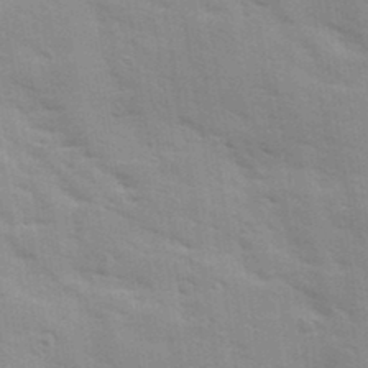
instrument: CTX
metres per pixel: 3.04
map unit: Ave
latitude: 10.9892
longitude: -102.3845
